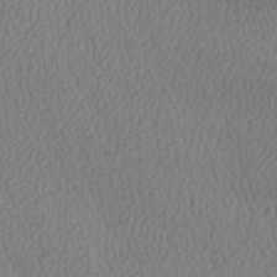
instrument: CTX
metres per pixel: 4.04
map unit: lAa
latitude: -8.7274
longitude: -128.3089
